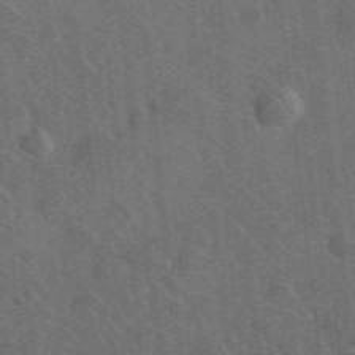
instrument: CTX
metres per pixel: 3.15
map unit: lHvf
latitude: 35.6882
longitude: -90.5168
